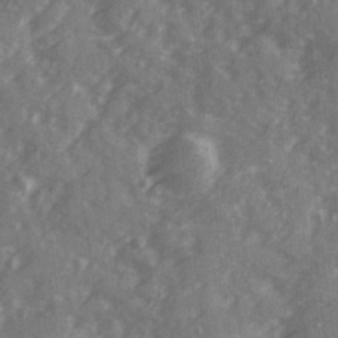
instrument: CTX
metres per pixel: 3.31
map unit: Ave
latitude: 19.9150
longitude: -130.8002
